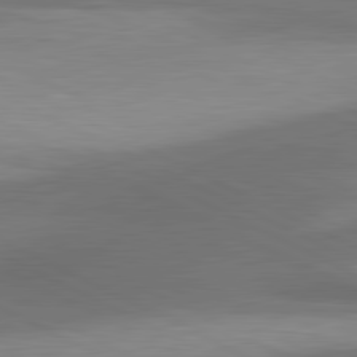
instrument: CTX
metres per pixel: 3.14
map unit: lApd
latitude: 81.2537
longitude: 139.7667
